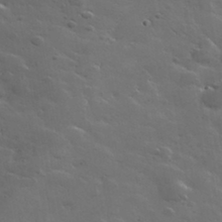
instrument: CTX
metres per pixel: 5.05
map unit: lHvf
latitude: 35.5938
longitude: -91.2537
